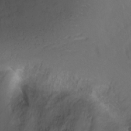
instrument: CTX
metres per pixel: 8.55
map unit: Ht
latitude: -15.6722
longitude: -41.0080
